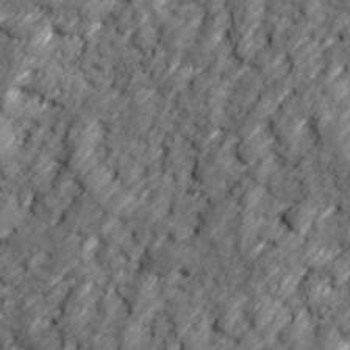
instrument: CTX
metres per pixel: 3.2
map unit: Ave
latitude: 17.1025
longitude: -135.4426
